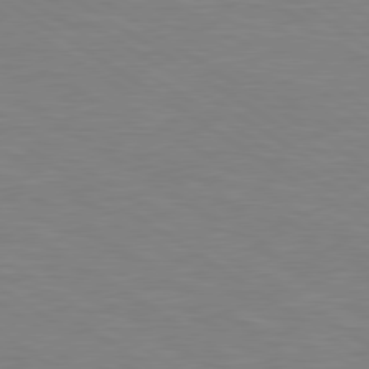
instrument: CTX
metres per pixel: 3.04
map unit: Hpe
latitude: 79.5182
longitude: -125.9339
